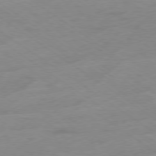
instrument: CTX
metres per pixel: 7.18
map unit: Ap
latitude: -78.4062
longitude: -59.6505
